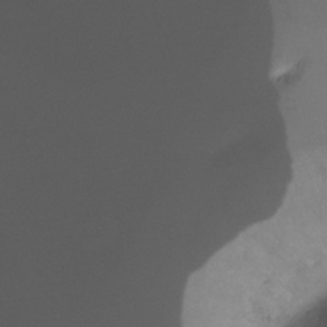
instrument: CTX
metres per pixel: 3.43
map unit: Ht
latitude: -16.5385
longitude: -44.9702
